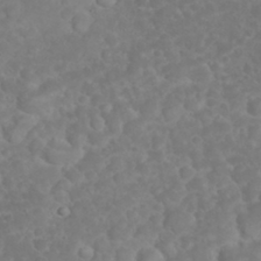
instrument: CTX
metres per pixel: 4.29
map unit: eHh
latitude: 32.4412
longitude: -62.1767
